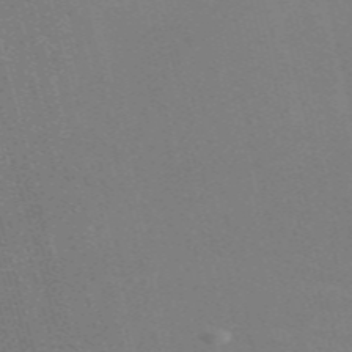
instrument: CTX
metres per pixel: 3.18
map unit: Nve
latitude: -58.2361
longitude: 62.9352
